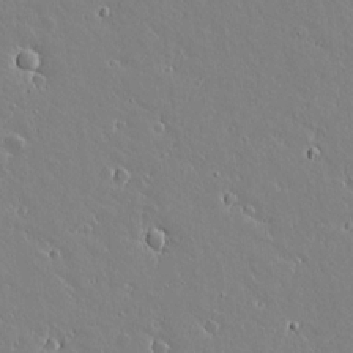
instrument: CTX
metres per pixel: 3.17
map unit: lAvf
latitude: 15.9339
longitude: -127.9150
